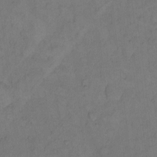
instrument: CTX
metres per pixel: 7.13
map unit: Hto
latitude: 9.1970
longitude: -58.7624
